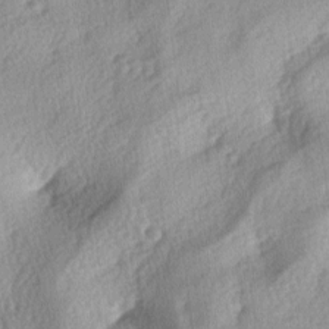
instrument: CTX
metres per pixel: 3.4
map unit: lAa
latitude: -4.3306
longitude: -124.7435
